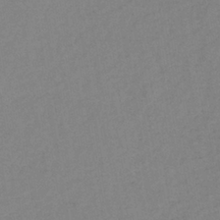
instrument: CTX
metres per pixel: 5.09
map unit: lHb
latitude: -37.9745
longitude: 69.2187
